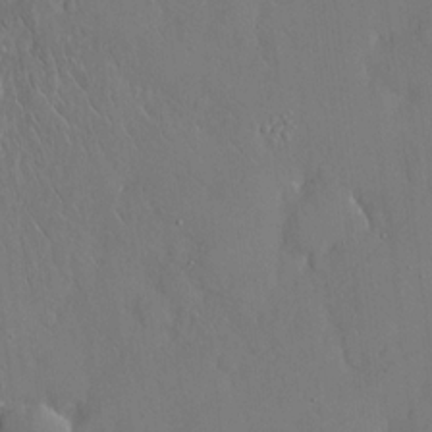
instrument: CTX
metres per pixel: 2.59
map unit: eHh
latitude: 15.7639
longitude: -70.9325
